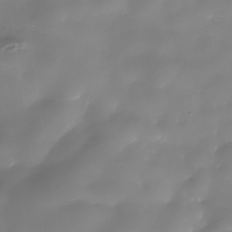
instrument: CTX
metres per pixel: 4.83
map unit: Nhe
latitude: -36.4629
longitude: -90.1200
